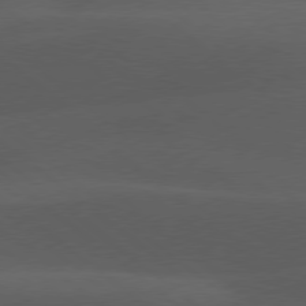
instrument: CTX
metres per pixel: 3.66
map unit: lApd
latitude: 77.9150
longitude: -55.7827
